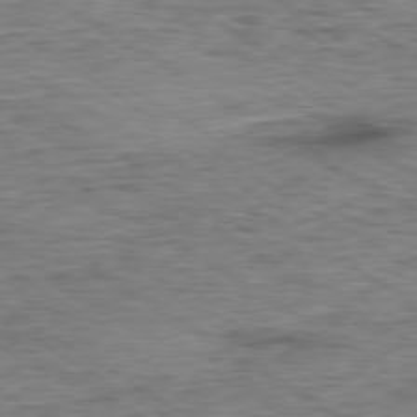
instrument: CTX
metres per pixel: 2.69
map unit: Ap
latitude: -80.1417
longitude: -48.3656
